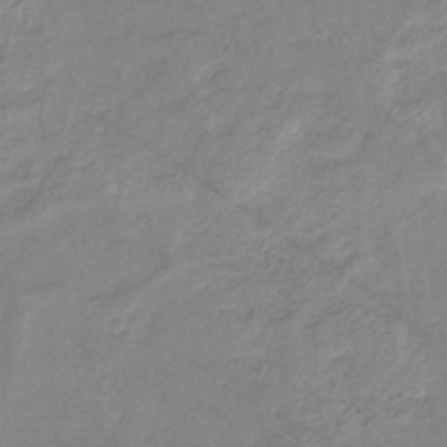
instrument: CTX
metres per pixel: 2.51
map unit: eHb
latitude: -36.8408
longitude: 74.5763
